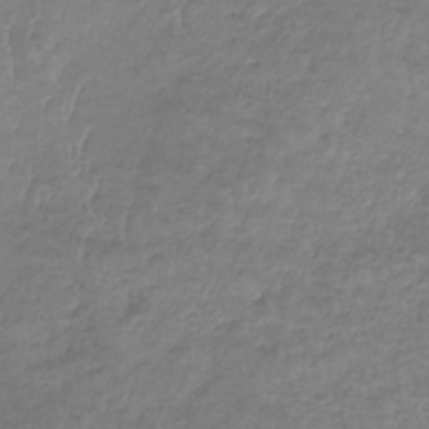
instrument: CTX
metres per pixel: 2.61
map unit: lHb
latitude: -34.0283
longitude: 71.3699
